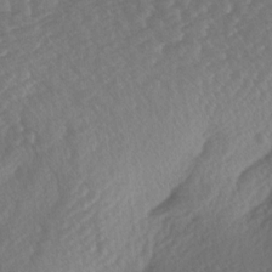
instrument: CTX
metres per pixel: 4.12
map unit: lAa
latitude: -3.5399
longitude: -127.4049
